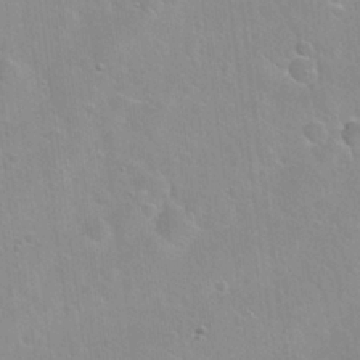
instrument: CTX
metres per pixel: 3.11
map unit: Hto
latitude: 22.4223
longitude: -52.5168
